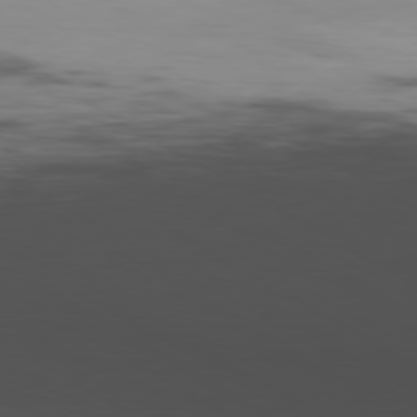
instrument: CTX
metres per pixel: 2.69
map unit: Hpe
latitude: -80.4251
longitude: 18.6141
